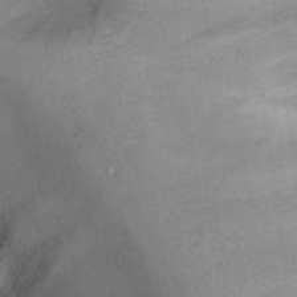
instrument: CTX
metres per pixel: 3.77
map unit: Ht
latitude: 0.8002
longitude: -37.0081
